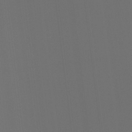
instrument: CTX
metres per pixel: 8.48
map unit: Hto
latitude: -7.9178
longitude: -50.5356
